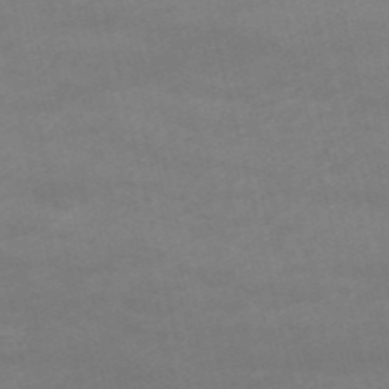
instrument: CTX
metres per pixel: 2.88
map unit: HNb
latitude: -54.7652
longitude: -37.0648
